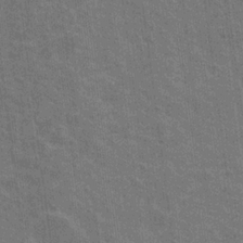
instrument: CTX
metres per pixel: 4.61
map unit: Nhu
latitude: 18.7246
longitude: -30.7247
